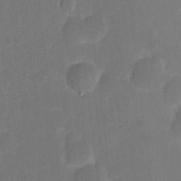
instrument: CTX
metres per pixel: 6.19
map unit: eHh
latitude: 5.1592
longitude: -66.5545
